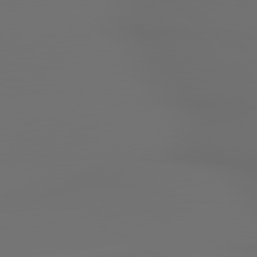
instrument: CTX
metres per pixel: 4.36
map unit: lApd
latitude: 79.6694
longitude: 177.5588
